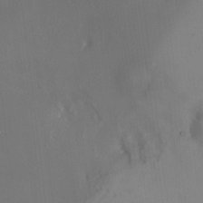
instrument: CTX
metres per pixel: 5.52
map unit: HNhu
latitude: 7.1781
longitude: 8.6329
